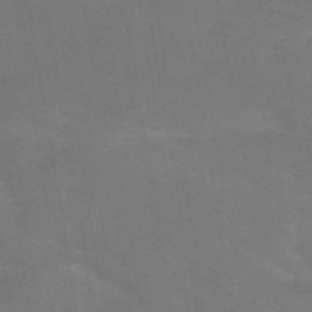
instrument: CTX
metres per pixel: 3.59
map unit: HNb
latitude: -54.6897
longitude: -48.7813
